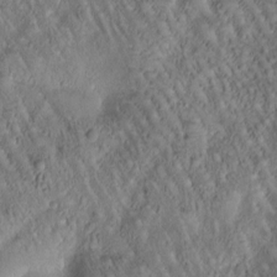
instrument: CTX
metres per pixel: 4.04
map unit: Htu
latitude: -1.0865
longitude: 170.8786
